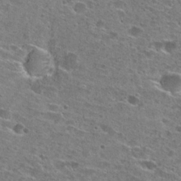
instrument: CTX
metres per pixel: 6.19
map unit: Hto
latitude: 26.0444
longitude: -47.2915
